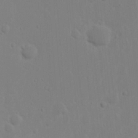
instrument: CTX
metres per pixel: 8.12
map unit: Nhu
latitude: 19.3670
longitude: -73.4427
